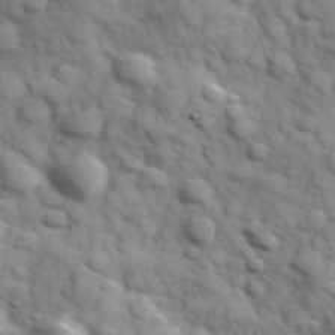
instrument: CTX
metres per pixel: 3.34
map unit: Hve
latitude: 32.0633
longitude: 150.7463
